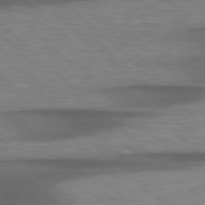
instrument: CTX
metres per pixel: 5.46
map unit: lApd
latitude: 79.0459
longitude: -116.3845
